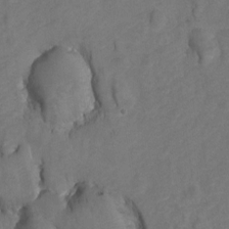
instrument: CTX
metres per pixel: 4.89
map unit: Hto
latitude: 5.0458
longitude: -32.7813
